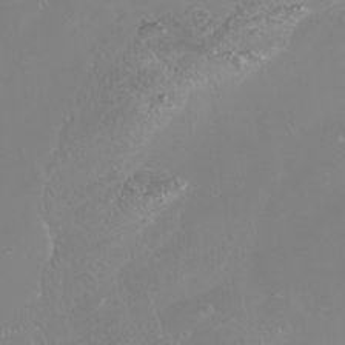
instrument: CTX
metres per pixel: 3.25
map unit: Htu
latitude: -6.6896
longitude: -73.5938
